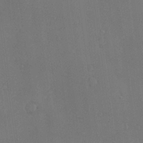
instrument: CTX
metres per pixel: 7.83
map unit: Nve
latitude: -7.4832
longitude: 174.1605
